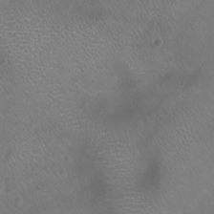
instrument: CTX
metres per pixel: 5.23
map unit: Ht
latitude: -7.3131
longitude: -19.3481
